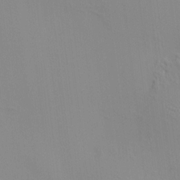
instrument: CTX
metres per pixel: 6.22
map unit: HNhu
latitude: 11.4238
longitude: 9.9556
